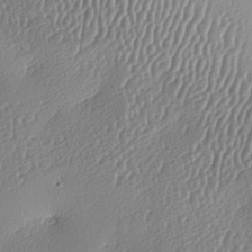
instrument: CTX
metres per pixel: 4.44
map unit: lAa
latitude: -8.1417
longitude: -128.8191
